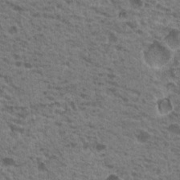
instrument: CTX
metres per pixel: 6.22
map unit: Nhu
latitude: 19.3670
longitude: -31.8206
